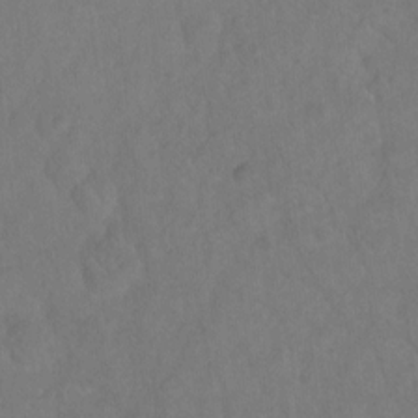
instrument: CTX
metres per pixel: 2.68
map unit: Ht
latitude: 5.8583
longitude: -30.1389
